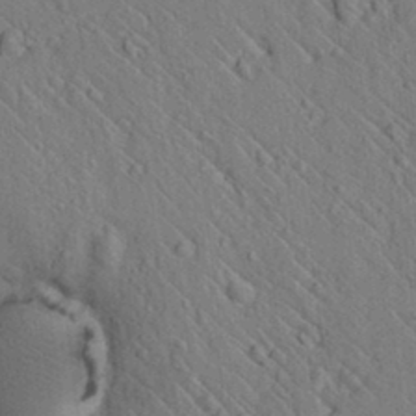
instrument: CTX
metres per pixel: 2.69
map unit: lAvf
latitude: 7.5182
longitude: 160.0472
